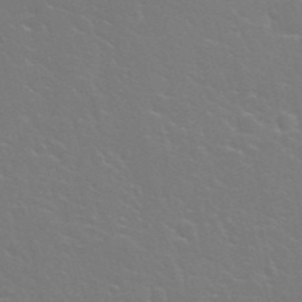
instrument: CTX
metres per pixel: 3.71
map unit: Nhu
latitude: 27.9528
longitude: -61.7260
